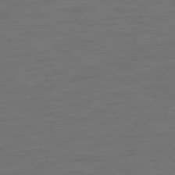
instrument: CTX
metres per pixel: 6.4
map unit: Ap
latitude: -79.5399
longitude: -53.0081
